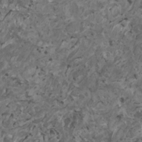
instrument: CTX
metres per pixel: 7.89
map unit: HNhu
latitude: 0.7813
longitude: 5.3320
